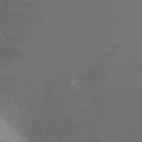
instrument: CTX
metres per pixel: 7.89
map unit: Ht
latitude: -5.0108
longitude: -29.0836
